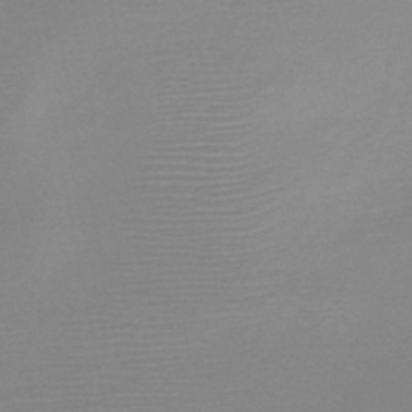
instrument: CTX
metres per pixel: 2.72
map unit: HNb
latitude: -48.3118
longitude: -43.0081
